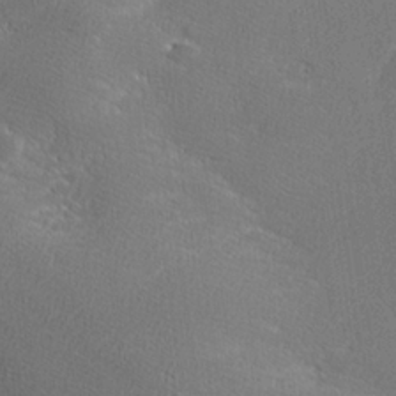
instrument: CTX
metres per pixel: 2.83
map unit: lHvf
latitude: 26.0255
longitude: 141.2565
